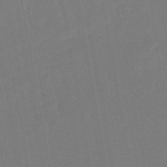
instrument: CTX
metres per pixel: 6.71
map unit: lHb
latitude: -50.1417
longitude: 81.3699
